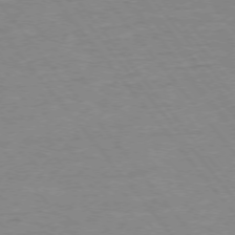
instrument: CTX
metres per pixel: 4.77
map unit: Ap
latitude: -75.6722
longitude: -81.8772
